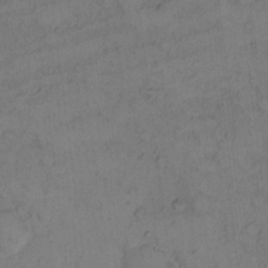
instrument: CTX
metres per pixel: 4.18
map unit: Hto
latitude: 8.7246
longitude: -58.8758
